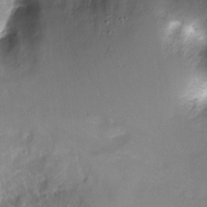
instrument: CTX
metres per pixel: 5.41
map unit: Nhu
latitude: -6.6707
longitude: -45.0080
